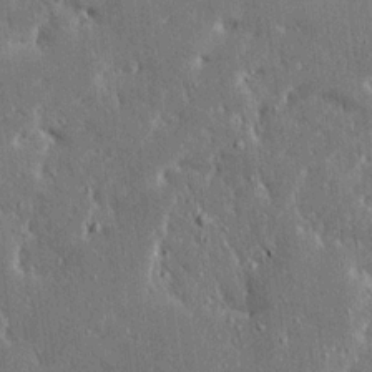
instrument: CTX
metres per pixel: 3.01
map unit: Ave
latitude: 17.3860
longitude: -140.2711
